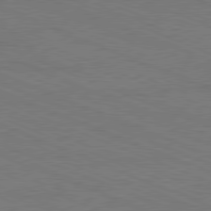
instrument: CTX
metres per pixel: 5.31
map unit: Hpe
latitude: -81.8989
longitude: 16.7464
